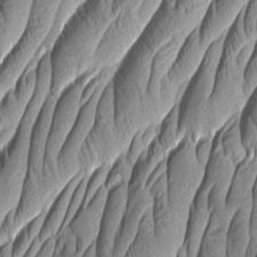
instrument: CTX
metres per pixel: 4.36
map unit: Aa
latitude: 7.0269
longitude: -129.3104
